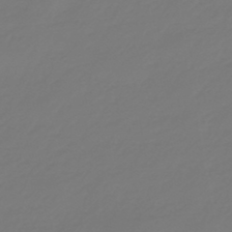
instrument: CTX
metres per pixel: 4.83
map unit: eHb
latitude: -46.3495
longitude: 84.7841
